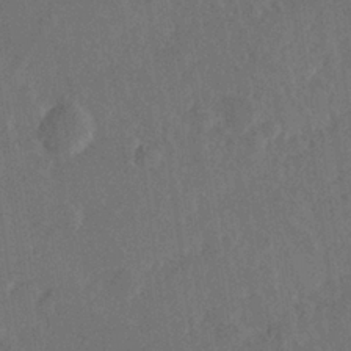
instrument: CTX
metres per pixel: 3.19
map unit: Hve
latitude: 25.7638
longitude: 144.8219
